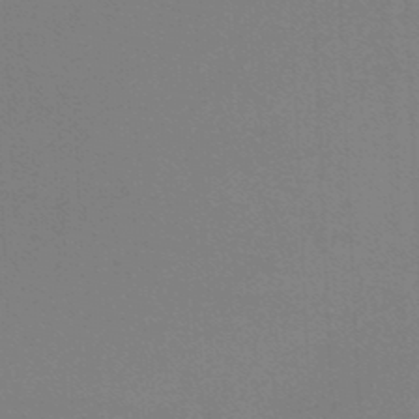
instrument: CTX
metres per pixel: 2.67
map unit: lHb
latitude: -46.1605
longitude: 63.7666
